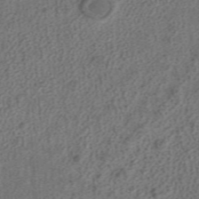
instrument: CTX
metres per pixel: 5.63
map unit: ANa
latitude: 36.6491
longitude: 15.1809
